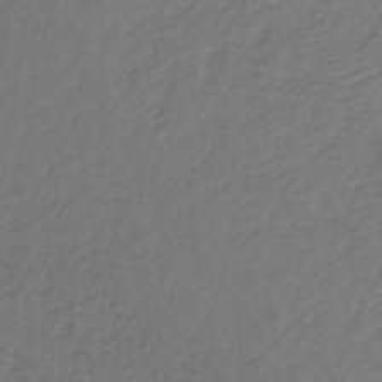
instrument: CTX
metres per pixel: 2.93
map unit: lHb
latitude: -39.3132
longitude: 73.1431
